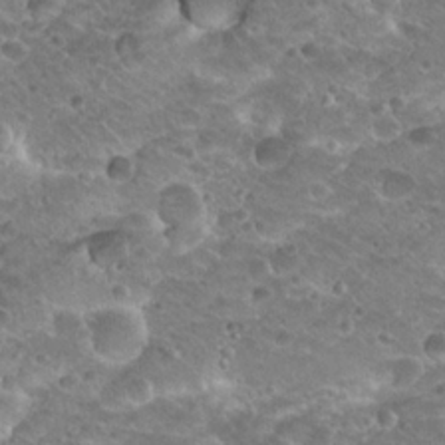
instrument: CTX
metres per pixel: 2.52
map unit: Hto
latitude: 20.1200
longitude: -32.9703
